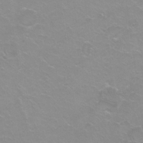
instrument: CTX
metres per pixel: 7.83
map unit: Hto
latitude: 2.0822
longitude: -32.8569
